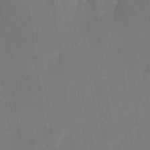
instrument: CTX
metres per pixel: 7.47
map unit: Nhe
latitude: -33.3699
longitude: -117.1781
